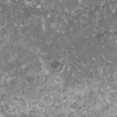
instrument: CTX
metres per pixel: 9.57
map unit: HNhu
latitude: 0.7435
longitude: 6.2172
